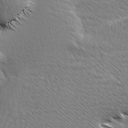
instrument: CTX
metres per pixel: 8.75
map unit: Ave
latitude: 8.1011
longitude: -106.2145
